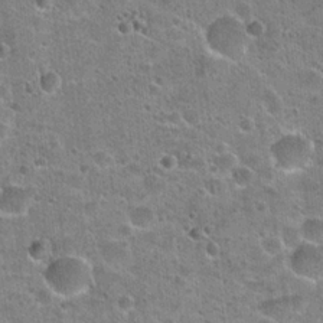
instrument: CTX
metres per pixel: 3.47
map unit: Hto
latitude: 22.6112
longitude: -49.2537
